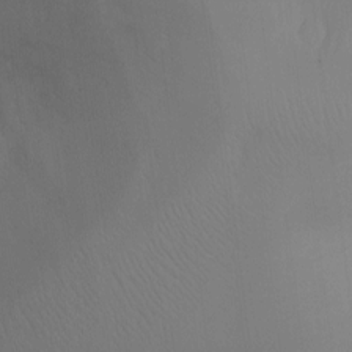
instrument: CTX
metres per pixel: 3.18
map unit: Ht
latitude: -8.9164
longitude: -24.5356
